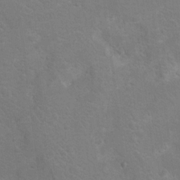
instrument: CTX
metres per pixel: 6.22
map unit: Hto
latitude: 8.3656
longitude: -30.5168
